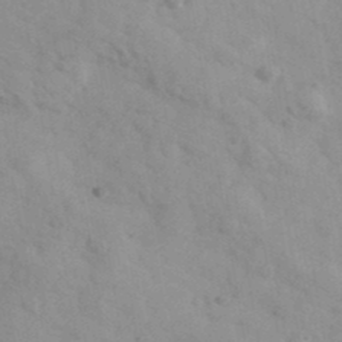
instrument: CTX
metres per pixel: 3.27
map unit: Ave
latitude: 39.7638
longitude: -107.5749
